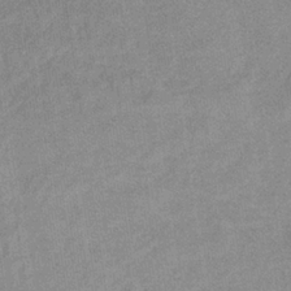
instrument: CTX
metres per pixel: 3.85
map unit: eHb
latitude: -35.8989
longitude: 73.2565
